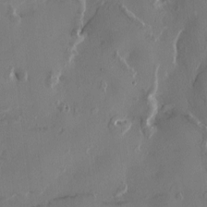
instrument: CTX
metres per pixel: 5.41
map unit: HNhu
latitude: 1.3103
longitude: -4.4790
